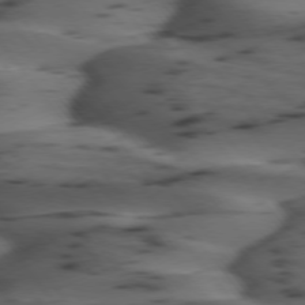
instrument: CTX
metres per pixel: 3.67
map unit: lApd
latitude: 74.9703
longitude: -70.7813
